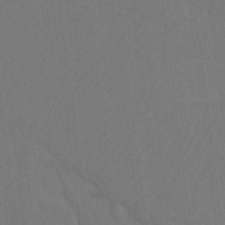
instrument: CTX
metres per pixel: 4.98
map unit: Htu
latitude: -6.9353
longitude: -69.3859
